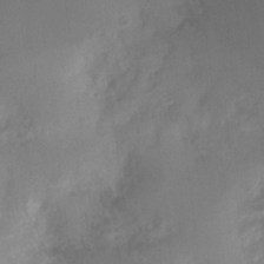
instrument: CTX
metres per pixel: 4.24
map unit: Nhu
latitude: 4.8191
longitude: -18.3656
